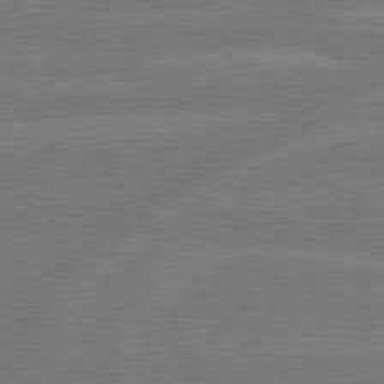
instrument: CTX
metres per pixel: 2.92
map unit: Hpe
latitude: 78.7813
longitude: -130.3846
